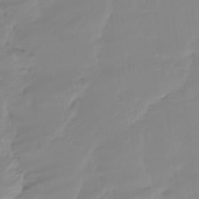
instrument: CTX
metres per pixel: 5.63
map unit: Ht
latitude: -14.9920
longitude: -52.2523
